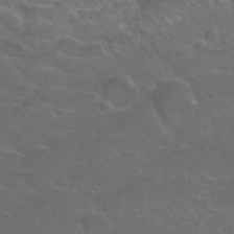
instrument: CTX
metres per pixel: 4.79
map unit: Nhu
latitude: 29.8016
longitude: -50.5734
